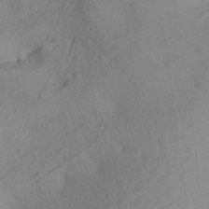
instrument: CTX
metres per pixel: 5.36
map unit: Aa
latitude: 26.2901
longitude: -143.7639
